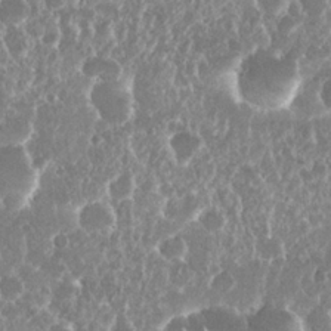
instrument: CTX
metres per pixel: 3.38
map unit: Nhu
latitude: 25.5749
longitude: -60.9702
